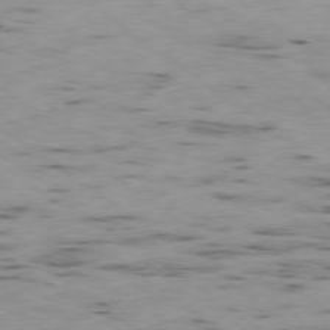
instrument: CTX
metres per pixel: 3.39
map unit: Ap
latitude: -79.0486
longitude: -72.7813
